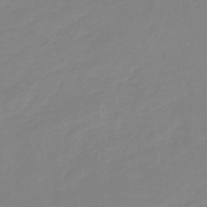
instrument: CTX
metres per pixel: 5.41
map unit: eHb
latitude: -44.9353
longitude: 85.7477
